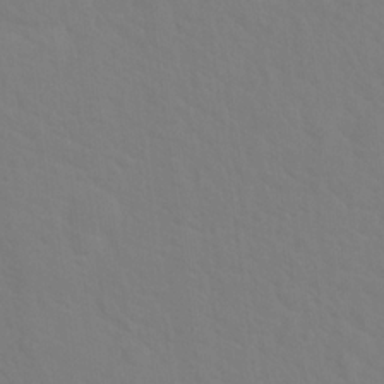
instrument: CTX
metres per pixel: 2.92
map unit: Hto
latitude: 18.6112
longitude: -39.7827
